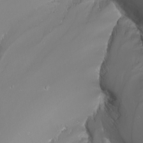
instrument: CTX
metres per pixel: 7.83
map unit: Nhu
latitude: -7.7855
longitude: -81.3482
